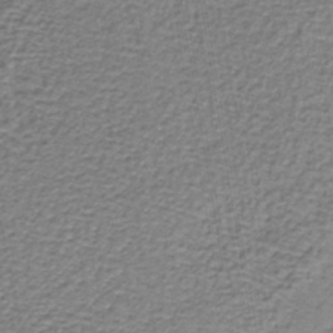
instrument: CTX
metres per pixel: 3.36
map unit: lHb
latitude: -36.6518
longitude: 58.9163
